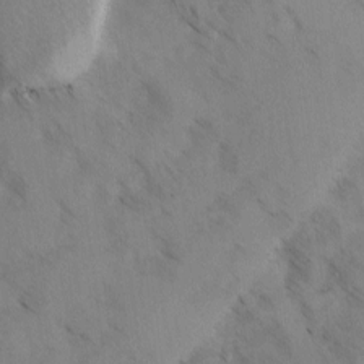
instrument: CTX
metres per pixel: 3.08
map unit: Ave
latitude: -0.4062
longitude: -111.4049
